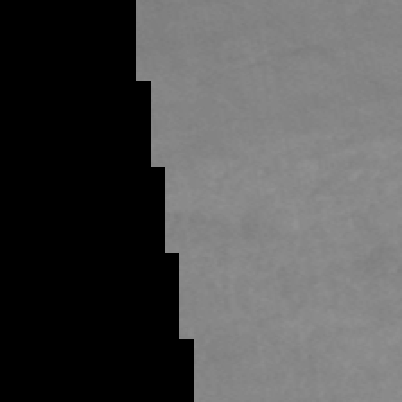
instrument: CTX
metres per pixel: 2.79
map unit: HNb
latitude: -53.7855
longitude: -35.0269
